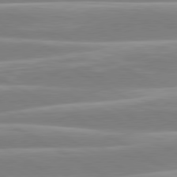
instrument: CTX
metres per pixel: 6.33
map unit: lApd
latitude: 80.5357
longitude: -128.6679
